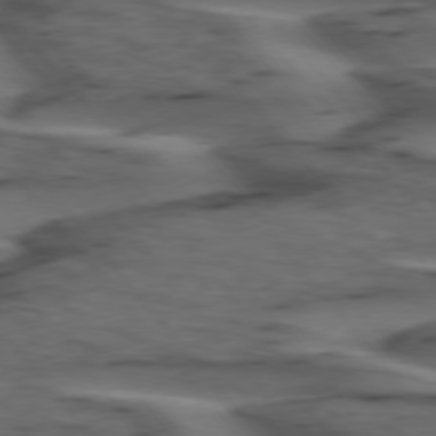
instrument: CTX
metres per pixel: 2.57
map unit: lApd
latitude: 75.8205
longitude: -71.1781
